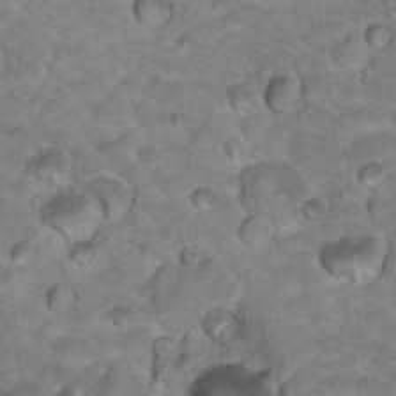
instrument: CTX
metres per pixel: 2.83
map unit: Hto
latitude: 18.0822
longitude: -35.6882
